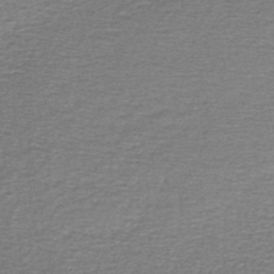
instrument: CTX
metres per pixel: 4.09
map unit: lHb
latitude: -44.6707
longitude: 57.5777
